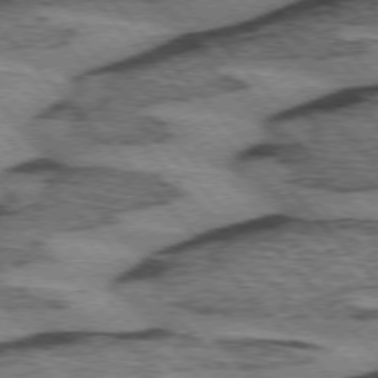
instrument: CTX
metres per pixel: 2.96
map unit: lApd
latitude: 75.1403
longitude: -78.3656
